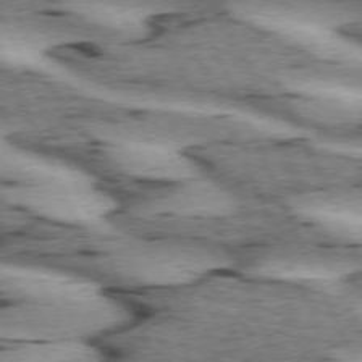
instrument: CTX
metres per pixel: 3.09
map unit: lApd
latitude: 72.5735
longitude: -54.2522
